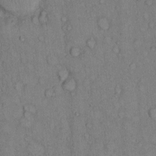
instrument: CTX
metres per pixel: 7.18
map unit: Hto
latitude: 9.6694
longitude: -59.1592
